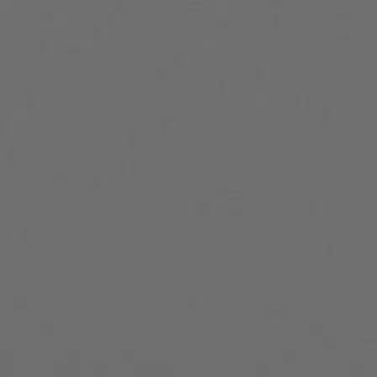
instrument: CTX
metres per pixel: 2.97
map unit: Hpe
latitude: 76.6112
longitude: -141.4804
